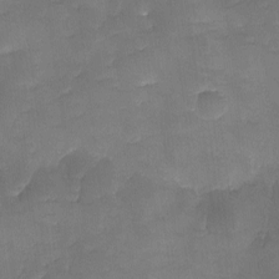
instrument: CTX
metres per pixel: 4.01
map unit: Ave
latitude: -9.8044
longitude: -122.5924
